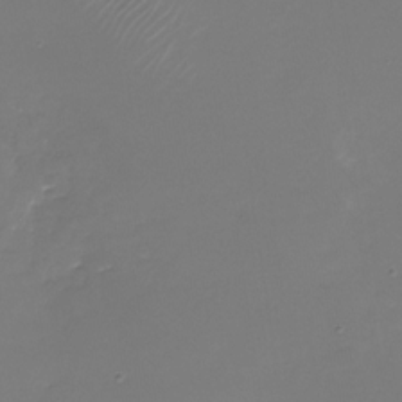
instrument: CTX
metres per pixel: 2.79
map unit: Nhu
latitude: -28.5196
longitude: -67.7449
